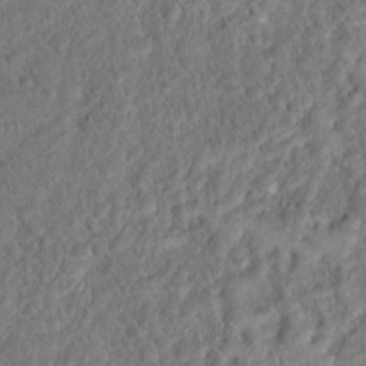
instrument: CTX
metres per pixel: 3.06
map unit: Hto
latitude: 17.2537
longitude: -37.6694
